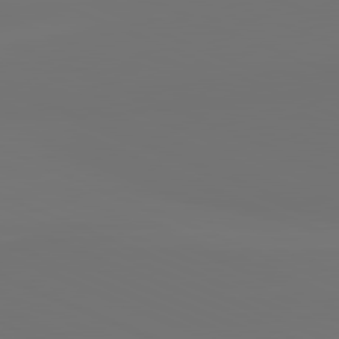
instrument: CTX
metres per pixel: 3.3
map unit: lApd
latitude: 81.7261
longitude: 155.6155
